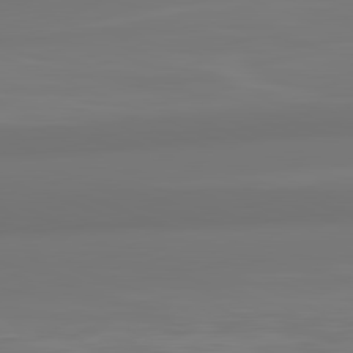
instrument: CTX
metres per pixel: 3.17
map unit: lApd
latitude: 82.0255
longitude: -173.1781
